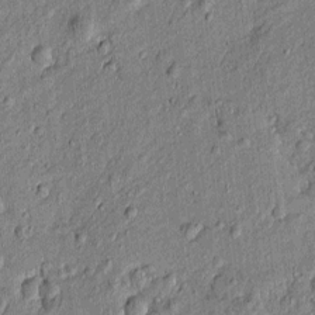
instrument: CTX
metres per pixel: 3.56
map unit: Htu
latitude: -7.3509
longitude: 177.6344
